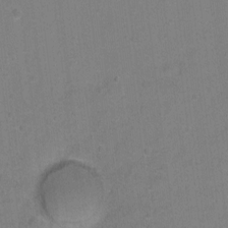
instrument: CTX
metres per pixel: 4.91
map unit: Hto
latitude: -5.5210
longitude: -35.7638
